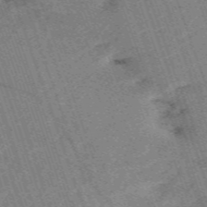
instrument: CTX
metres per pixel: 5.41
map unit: HNb
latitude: -53.9556
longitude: -48.2334
